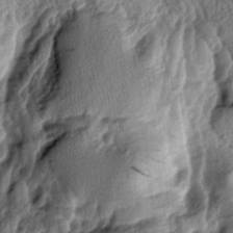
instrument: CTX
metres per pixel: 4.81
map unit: lAa
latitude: -6.1983
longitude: -124.2523
